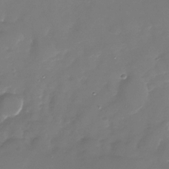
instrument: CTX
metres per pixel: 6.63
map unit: Nhu
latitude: -28.4818
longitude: -68.2901
